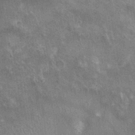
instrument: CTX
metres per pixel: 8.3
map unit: Ht
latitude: 3.8394
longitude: -19.3670
